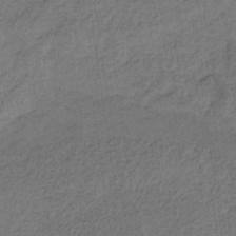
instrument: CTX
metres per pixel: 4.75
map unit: HNb
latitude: -32.2173
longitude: 63.1053
